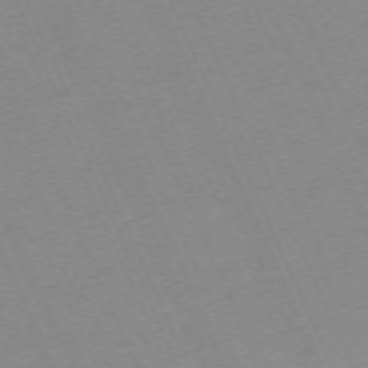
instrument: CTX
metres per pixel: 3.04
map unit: Hpe
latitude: -70.7841
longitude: 12.2929
